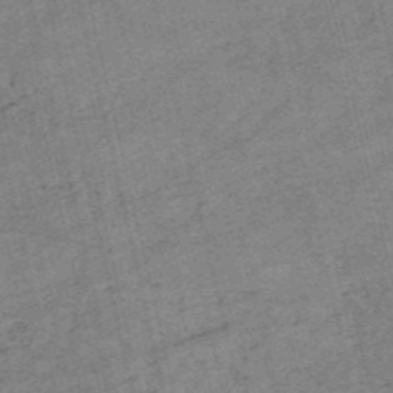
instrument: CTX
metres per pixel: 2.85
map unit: HNb
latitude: -54.4440
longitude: -42.4223
